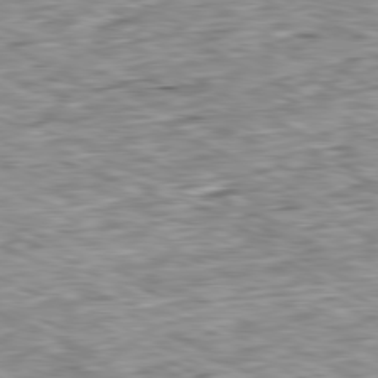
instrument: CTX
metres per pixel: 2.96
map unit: Ap
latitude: -80.7652
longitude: -87.5182
